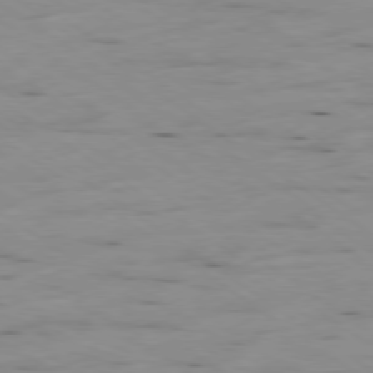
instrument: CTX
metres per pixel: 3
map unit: Ap
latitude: -79.3698
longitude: -101.5182
